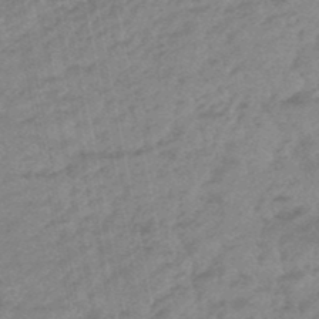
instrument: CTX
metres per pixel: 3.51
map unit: eHb
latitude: -48.0850
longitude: 86.2362
